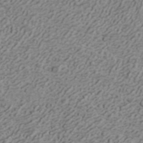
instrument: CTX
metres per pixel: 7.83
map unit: ANa
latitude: 41.9339
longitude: 30.3117
